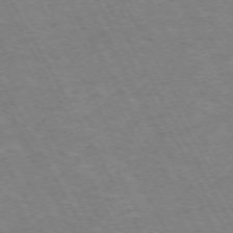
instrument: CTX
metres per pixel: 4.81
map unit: Hpe
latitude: -72.1983
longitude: 9.9556
